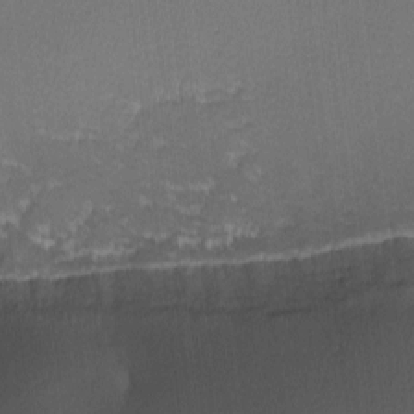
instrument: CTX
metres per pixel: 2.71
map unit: lHvf
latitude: -11.7667
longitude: -98.9891
